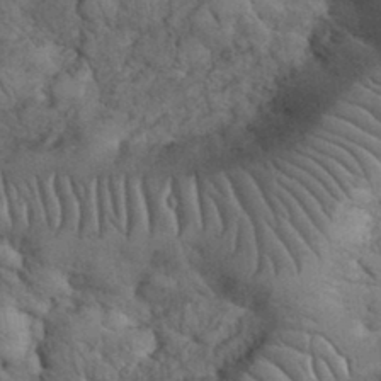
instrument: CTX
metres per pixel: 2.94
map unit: eHh
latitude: 33.9717
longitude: -66.6112
